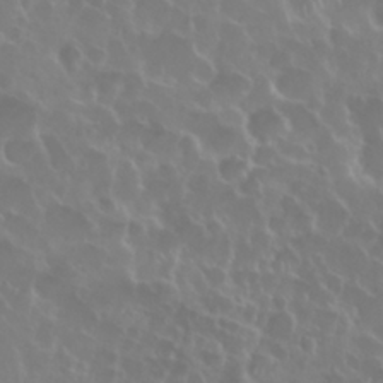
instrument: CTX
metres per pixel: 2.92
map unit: Nhu
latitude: 28.3089
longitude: -61.6694
